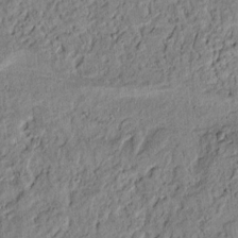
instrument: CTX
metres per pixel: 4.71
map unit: lAvf
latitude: 6.6301
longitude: 168.3495
